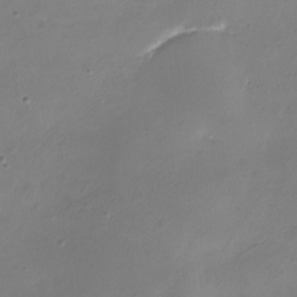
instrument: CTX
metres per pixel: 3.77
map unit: eHh
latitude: -5.7288
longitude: -77.9717
